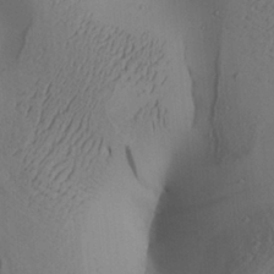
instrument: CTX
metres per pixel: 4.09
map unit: Aa
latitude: 28.0633
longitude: -131.8962
